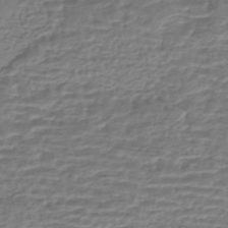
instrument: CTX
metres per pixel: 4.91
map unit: HNhu
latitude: -43.8611
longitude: 104.9164
